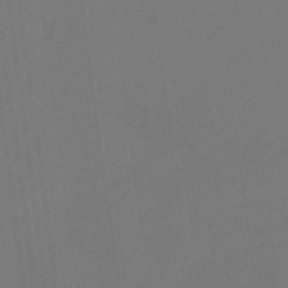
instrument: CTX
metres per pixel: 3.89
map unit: eHb
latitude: -49.5399
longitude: 83.5777
